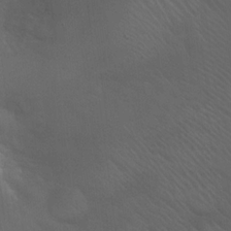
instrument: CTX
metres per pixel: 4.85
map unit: Hto
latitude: 18.6301
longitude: -56.6490
